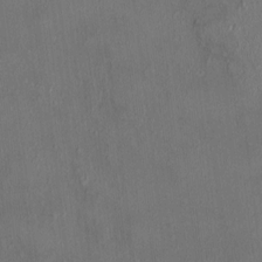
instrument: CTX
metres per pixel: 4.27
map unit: HNhu
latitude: 5.6316
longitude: 7.2376
